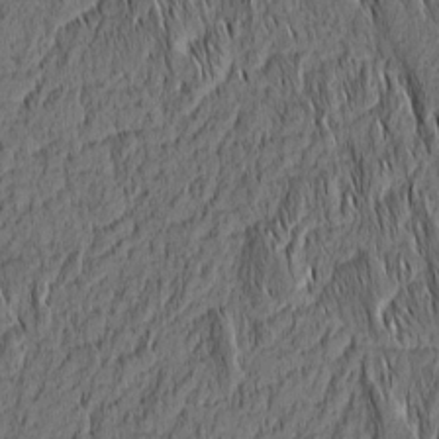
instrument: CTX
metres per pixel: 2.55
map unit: Nhu
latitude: -5.9745
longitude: -153.5182
